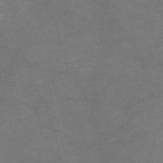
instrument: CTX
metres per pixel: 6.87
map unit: Nve
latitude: -58.1794
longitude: 59.6910
